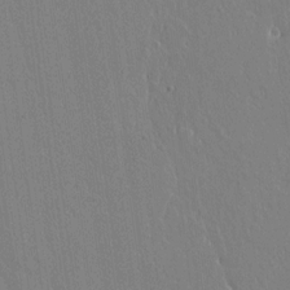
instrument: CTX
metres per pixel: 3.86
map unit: lAvf
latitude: 14.4790
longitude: -126.6869
